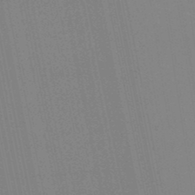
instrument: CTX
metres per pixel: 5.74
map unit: eHb
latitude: -49.2187
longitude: 67.4076
